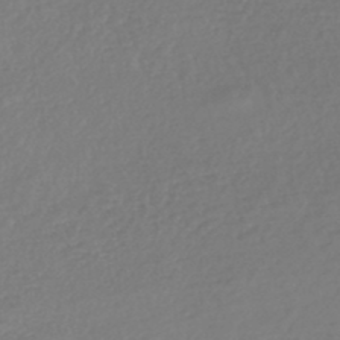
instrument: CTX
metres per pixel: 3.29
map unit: lHb
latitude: -46.2928
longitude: 61.7289
